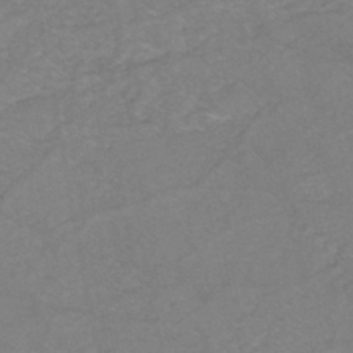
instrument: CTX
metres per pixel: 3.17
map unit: eHh
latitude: -44.9542
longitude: -30.4979
